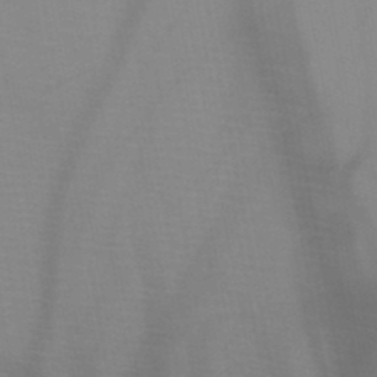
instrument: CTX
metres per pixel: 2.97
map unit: HNb
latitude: -46.7841
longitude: -47.6127
